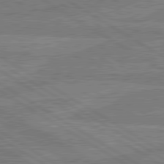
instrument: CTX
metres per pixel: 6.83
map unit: lApd
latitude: 80.5735
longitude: -174.9325
